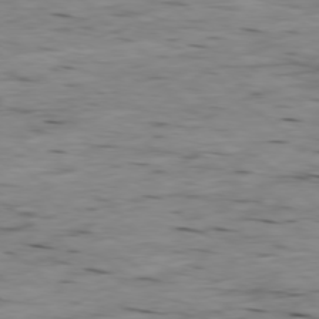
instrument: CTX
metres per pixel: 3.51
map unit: Ap
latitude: -78.7652
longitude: -88.4034
